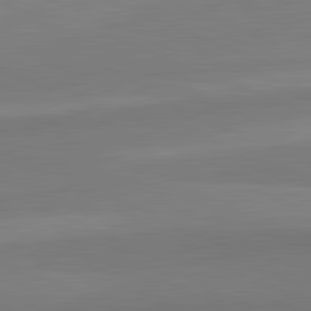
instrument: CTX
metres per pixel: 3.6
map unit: lApd
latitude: 82.4790
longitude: 156.6518
